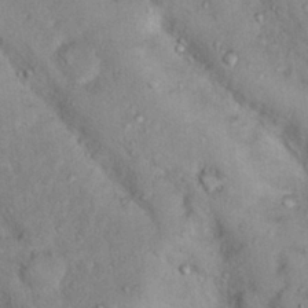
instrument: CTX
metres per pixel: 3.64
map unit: Nhu
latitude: 16.1011
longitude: -30.4223
